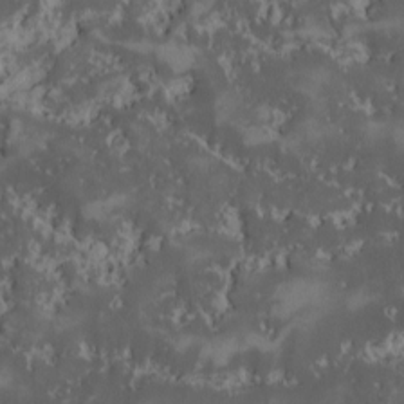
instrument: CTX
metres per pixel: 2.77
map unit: Ave
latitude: -9.6155
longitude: -116.6302
